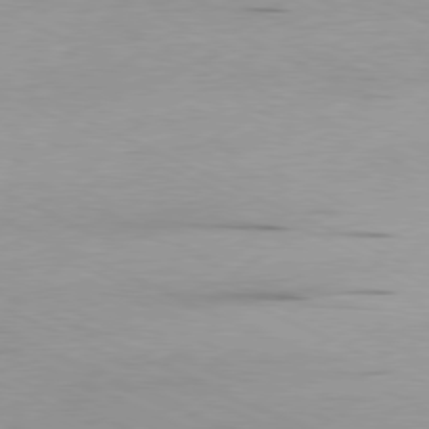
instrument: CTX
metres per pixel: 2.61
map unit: Ap
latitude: -80.2740
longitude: -67.1214
